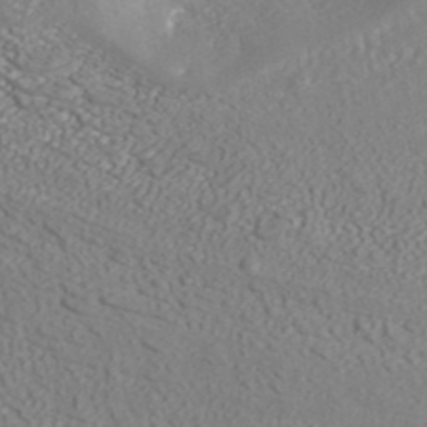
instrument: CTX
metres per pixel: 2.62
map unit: ANa
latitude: 41.2914
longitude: 27.9367
